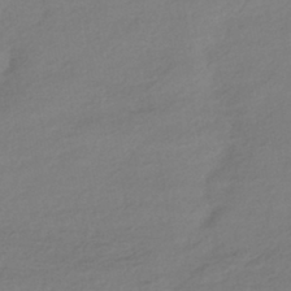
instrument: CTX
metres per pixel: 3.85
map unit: HNhu
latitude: -41.8989
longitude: 95.8422
